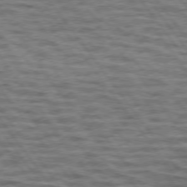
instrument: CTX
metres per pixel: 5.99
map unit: lApd
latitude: 74.4223
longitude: -53.7639
